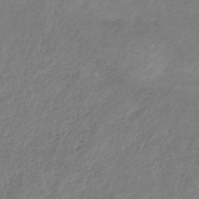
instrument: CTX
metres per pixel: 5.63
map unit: HNb
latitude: -33.6722
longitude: 56.3117
